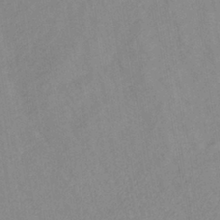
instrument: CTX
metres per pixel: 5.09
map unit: lHb
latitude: -37.0675
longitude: 72.4251
